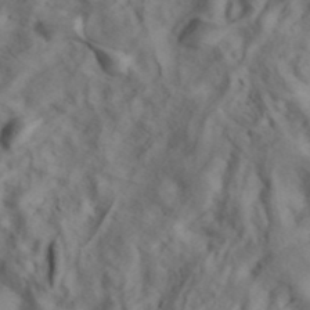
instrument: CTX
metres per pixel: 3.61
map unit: ANa
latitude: 41.4049
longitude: 14.9731
